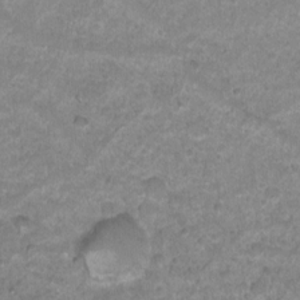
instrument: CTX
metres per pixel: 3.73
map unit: Nhu
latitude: 4.2145
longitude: -16.1389
